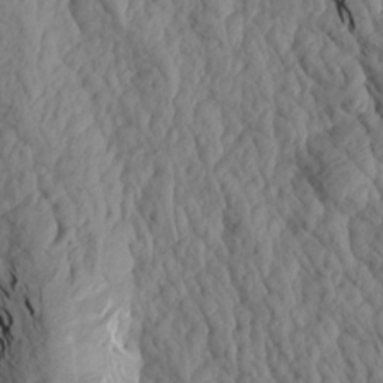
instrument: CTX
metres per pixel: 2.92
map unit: Aa
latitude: 18.8191
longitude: -146.3468
